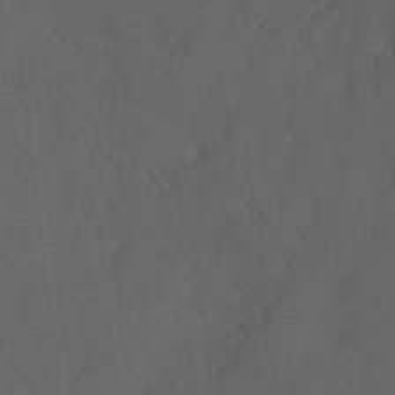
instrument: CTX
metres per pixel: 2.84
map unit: Hve
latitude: 12.5357
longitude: -89.9151
